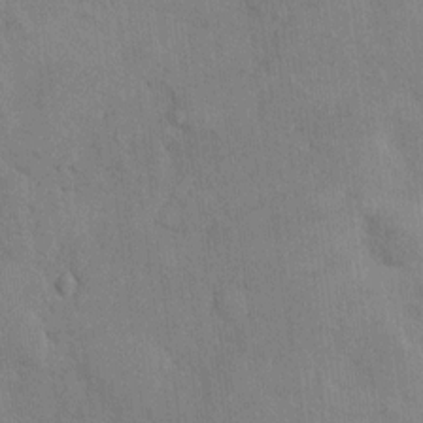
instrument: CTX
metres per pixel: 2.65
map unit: HNhu
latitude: 8.4979
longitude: -3.4615
